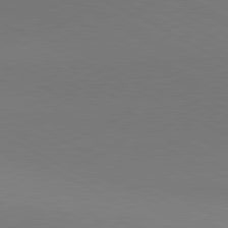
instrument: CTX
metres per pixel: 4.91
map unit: lApd
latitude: 80.9136
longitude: 145.8989
